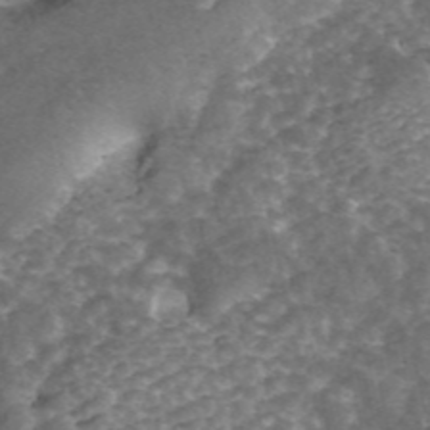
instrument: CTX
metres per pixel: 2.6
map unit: ANa
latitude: 44.7624
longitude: 29.7478
